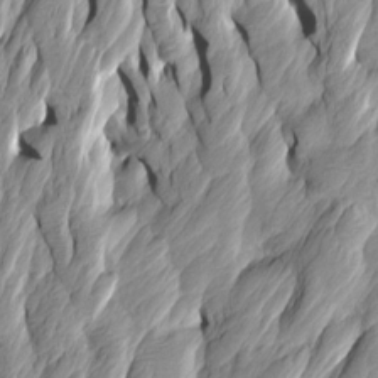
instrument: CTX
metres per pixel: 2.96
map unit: Htu
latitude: -3.4265
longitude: -175.6883
